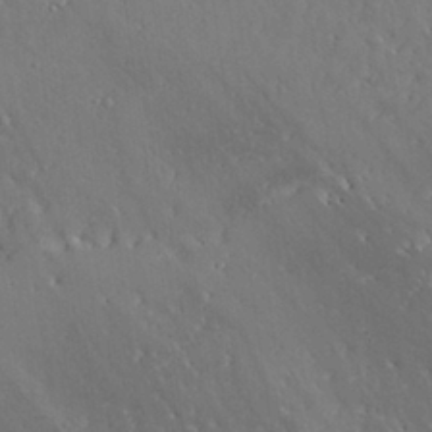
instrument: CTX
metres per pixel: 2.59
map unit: Aa
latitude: 27.8583
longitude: -129.3670
